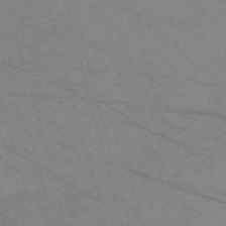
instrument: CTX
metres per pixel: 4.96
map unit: Nve
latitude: -58.6707
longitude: 61.4643
